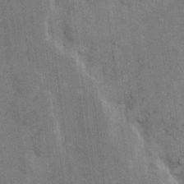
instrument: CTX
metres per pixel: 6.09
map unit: eHh
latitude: 11.1403
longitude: -66.5356
